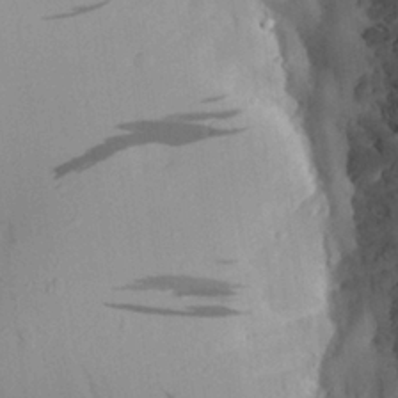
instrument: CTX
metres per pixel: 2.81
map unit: Aa
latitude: 25.0080
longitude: -144.8380
